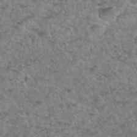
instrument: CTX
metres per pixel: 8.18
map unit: Hto
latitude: 34.4790
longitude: -49.4426
